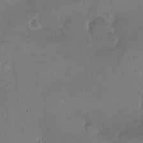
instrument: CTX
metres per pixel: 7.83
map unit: Nhu
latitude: -8.8975
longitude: -42.0822
